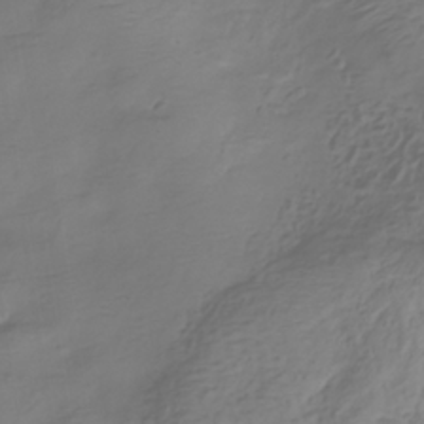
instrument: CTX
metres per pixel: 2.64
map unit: Hve
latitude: -32.9353
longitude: 92.9164
